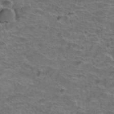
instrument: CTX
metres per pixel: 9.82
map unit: Hto
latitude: 38.5546
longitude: -43.1025
